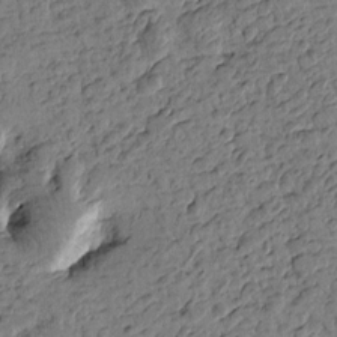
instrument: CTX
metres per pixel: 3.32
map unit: Htu
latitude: -0.8030
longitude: -176.0633
